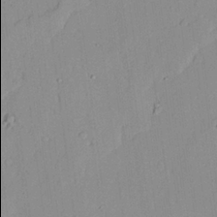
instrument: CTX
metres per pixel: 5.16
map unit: lAvf
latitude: 23.4237
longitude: -109.9906
